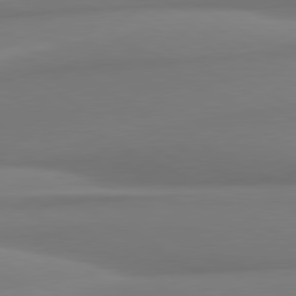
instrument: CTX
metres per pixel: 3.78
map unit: lApd
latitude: 80.4223
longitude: 174.4251
